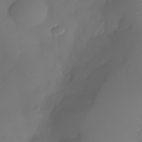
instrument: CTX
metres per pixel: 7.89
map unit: Nhe
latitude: -33.8234
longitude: -145.1403
